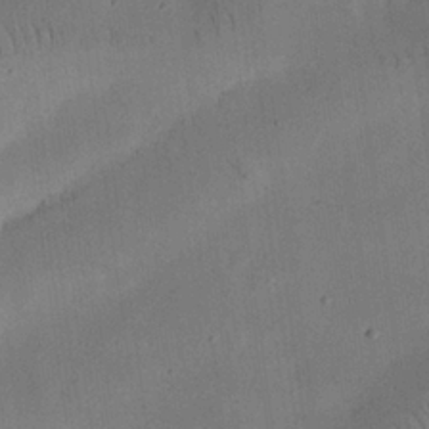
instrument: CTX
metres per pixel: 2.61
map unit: eHh
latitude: 25.0647
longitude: -68.6869
